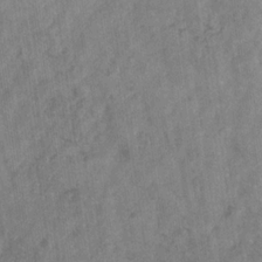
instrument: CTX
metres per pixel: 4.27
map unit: eHb
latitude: -29.9178
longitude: 68.9730
